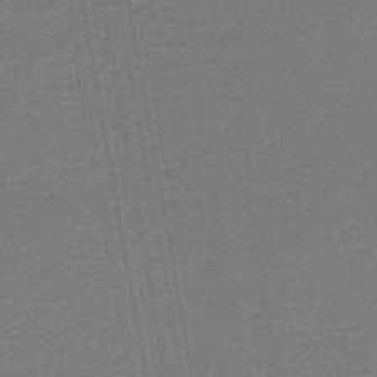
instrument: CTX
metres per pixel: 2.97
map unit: lHb
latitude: -46.0850
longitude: 66.2550
